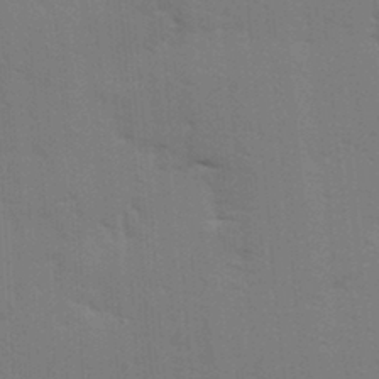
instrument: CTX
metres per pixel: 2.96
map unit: Ave
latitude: 14.0822
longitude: -102.6679
